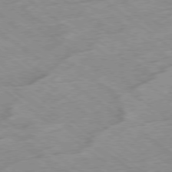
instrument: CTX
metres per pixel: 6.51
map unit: Hpe
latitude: -78.3684
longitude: -22.6490
